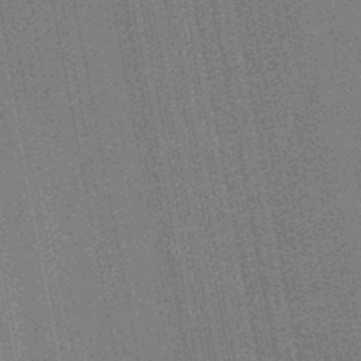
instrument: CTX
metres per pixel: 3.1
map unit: HNb
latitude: -45.6155
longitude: 52.8219
